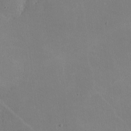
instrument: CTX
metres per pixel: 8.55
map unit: lHvf
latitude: -10.2551
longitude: -100.0822
